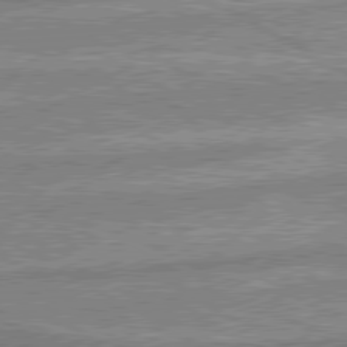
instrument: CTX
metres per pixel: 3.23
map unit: lApd
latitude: 80.0633
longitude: -171.9717
